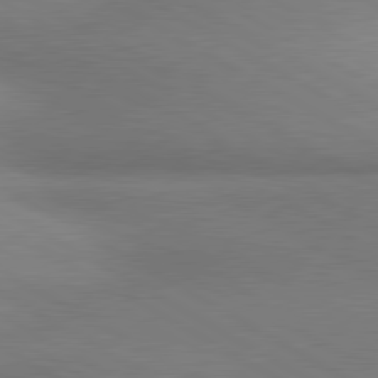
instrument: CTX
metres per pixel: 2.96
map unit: lApd
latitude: 80.4979
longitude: 163.8611
